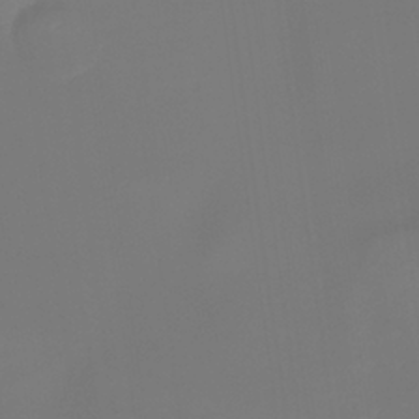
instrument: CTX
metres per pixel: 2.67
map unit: Ht
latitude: -14.2740
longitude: -53.4427
